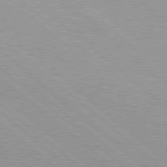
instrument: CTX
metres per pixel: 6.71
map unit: Hpe
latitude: 78.5168
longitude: -140.3467
